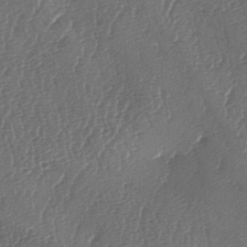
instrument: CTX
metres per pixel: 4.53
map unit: lAa
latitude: -7.5210
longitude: -129.6883
